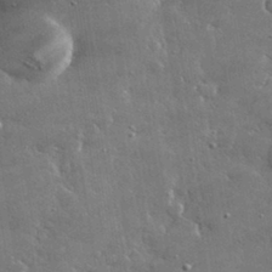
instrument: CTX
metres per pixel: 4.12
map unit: lHvf
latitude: 32.8380
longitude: -91.6883
